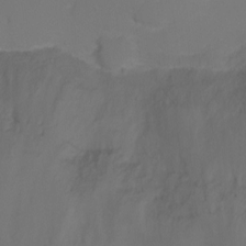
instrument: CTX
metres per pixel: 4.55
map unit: Ht
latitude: -6.4062
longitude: -26.7813
